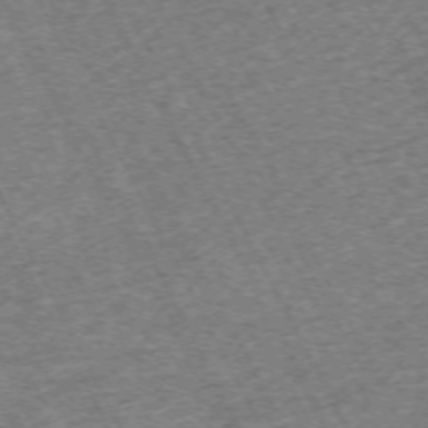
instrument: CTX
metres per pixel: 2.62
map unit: Hpe
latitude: -70.4062
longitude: 12.4629
